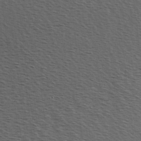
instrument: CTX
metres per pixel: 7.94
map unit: Hve
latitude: 2.6868
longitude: -123.9906
